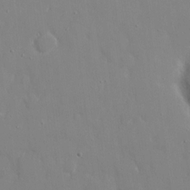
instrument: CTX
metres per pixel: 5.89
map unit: eHh
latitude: 15.1215
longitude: -71.3859
